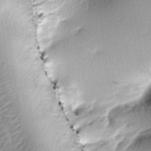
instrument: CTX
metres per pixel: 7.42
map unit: lAa
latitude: -7.6533
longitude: -126.2145
